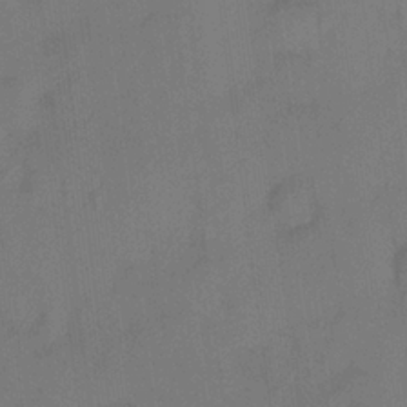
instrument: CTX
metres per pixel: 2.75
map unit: HNhu
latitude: 3.6505
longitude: 8.5385
